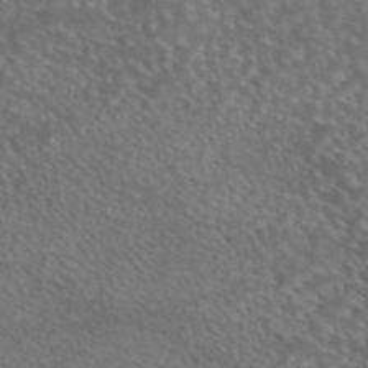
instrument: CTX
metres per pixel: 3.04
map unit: eAb
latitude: 45.3481
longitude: 114.5007
